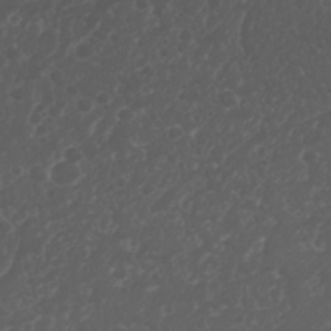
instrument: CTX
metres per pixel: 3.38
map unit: Nhu
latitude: 26.2523
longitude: -64.4034
